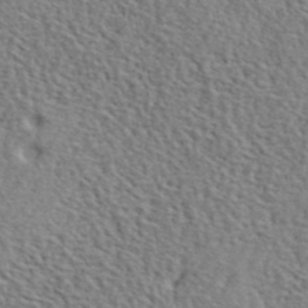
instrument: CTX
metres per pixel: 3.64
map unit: lHvf
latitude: 41.9528
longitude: -87.7449
